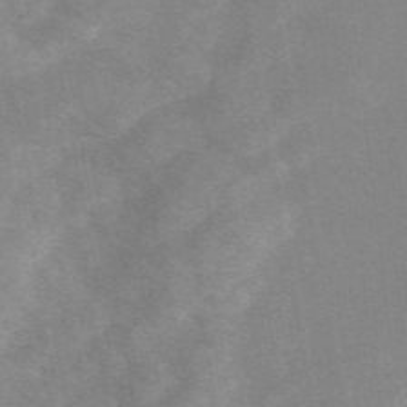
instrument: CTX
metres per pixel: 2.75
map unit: eAb
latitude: 48.8947
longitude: 119.2565
